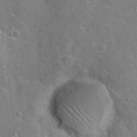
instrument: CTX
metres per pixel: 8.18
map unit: Hto
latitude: 20.2145
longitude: -49.4993
